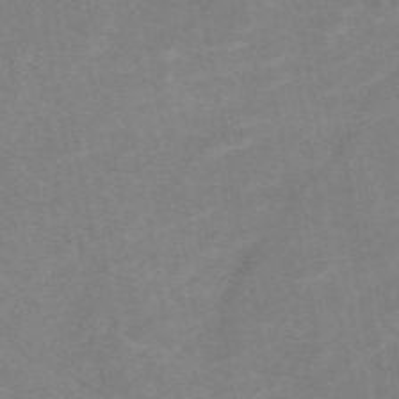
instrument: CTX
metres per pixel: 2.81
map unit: eAb
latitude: 48.6302
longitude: 119.2754
